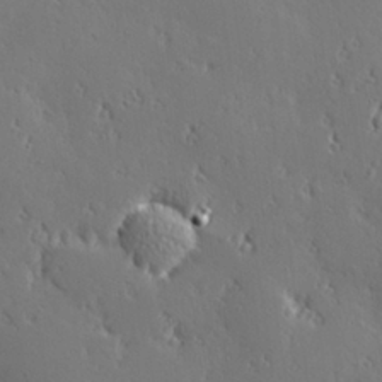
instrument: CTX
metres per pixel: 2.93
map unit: Hve
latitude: 27.7261
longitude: -93.0836
